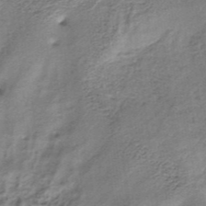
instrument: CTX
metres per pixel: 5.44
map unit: lHb
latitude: -36.2928
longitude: 60.6707
